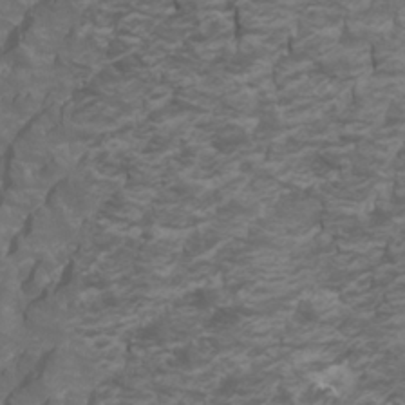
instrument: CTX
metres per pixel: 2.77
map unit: Htu
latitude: -5.6533
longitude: -72.3846
